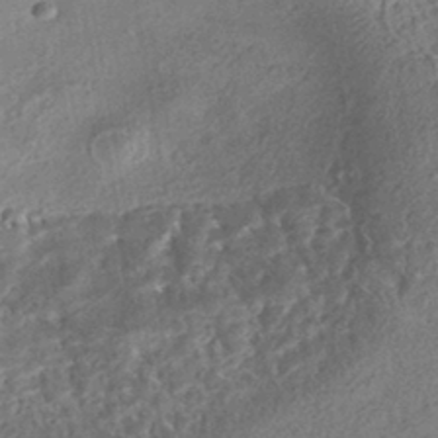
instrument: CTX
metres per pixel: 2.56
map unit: eHh
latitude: -42.7652
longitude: 121.1053
